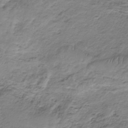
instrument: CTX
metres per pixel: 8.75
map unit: HNb
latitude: -34.6896
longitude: 58.2739
